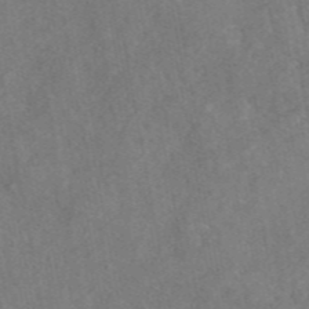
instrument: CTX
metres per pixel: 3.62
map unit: eAb
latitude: 47.1781
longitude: 127.7855
